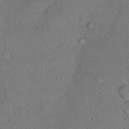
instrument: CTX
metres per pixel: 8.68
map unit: Nhu
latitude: 24.8569
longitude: -73.4994
